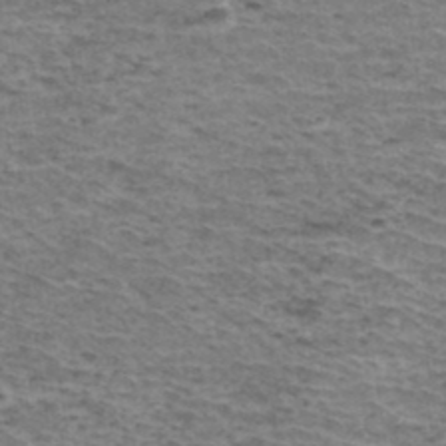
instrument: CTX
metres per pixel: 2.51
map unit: Hto
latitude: 36.7246
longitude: -43.3293
